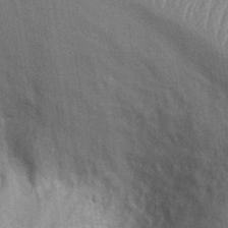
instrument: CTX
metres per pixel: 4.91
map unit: Ht
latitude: -2.2172
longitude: -15.5183
